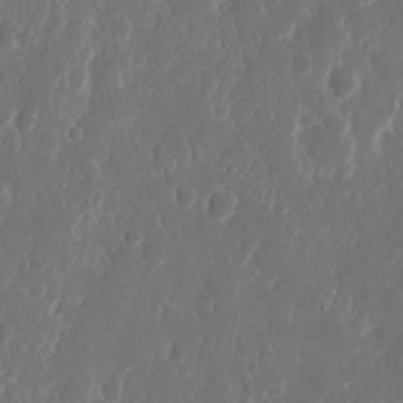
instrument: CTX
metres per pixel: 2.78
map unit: Nhu
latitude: 14.9514
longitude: -73.8395
